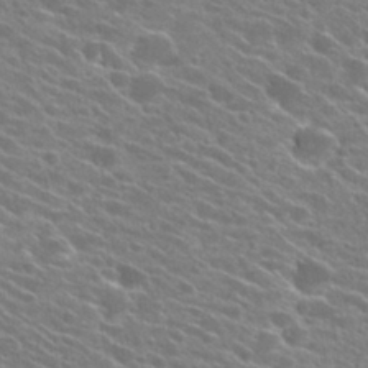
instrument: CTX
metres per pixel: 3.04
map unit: Hto
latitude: 25.0080
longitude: -41.3859
